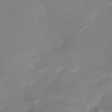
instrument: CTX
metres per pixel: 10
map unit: Nhu
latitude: -28.7841
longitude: -67.3103
